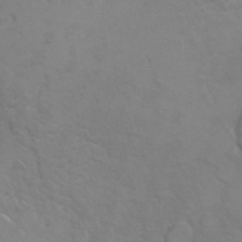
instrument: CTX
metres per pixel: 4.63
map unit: Hto
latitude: 6.6301
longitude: -30.8569
